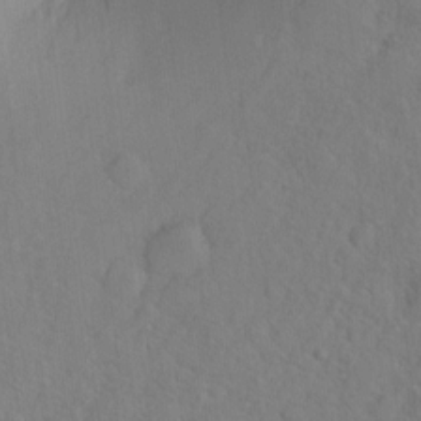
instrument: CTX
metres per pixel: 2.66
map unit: Hto
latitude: -7.8800
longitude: -41.0836
